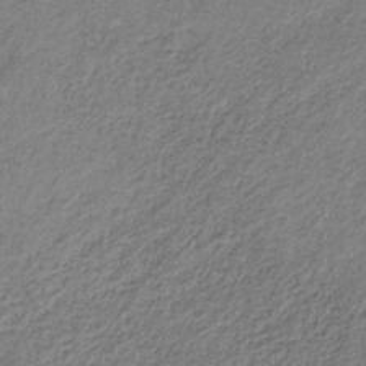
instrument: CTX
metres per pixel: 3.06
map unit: HNb
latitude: -32.0661
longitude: 63.0108
